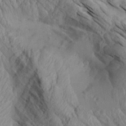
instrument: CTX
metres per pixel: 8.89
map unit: Aa
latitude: 27.0648
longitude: -133.4804
